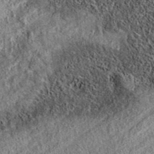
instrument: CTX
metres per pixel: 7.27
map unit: eAb
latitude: 37.3104
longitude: 109.5210
